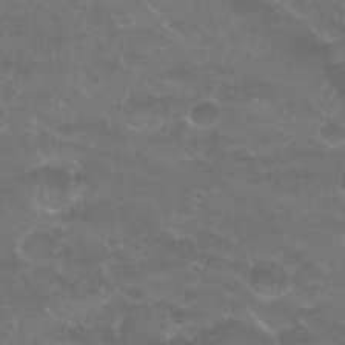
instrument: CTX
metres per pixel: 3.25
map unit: Nhu
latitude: 26.9136
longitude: -53.2159
